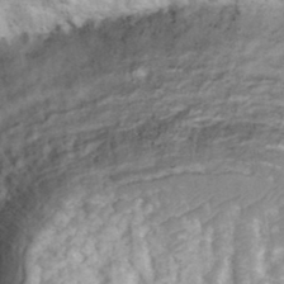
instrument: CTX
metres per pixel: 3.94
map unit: eHh
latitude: 34.9513
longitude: -65.2348
